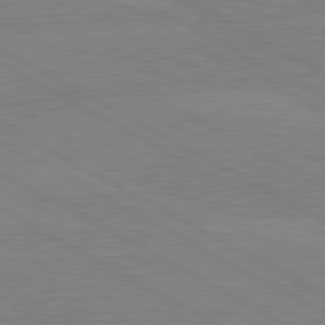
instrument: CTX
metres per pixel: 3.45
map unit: lApd
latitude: 80.3656
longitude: -127.2159
